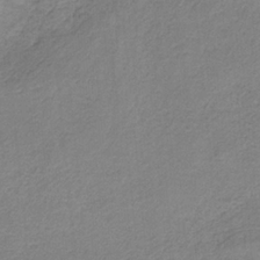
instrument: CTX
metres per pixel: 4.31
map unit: HNb
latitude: -33.8801
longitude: 58.9352
